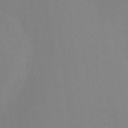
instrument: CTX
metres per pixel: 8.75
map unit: Ht
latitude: -15.9556
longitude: -48.8002
